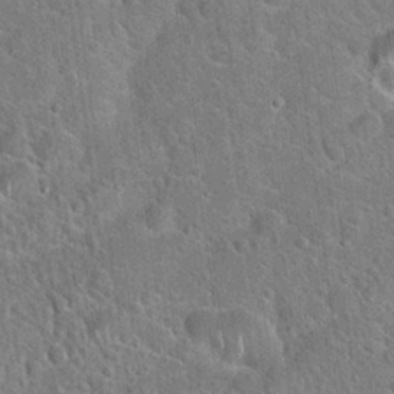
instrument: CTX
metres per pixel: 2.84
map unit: Hto
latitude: 21.2915
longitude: -51.0836
